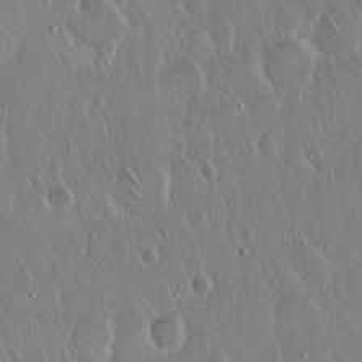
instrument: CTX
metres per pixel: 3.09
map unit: Hto
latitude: 17.2726
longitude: -57.5938
